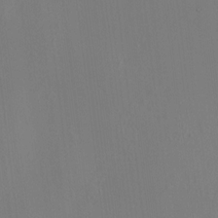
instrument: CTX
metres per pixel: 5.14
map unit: HNhu
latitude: 10.9514
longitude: 22.8408
